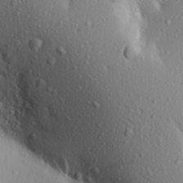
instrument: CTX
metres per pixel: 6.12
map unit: Aa
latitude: 18.0633
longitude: -147.8773
